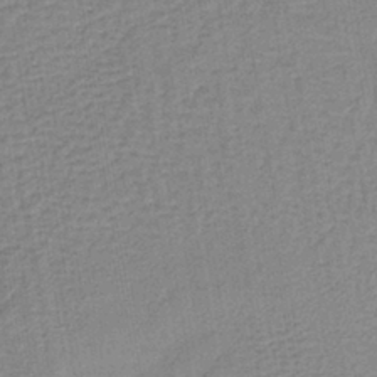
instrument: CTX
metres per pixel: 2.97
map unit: lHb
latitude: -40.1228
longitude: 60.7274
